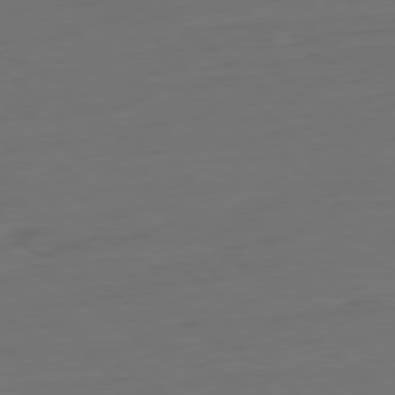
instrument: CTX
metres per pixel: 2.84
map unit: Ap
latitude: -79.6344
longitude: -60.2333
